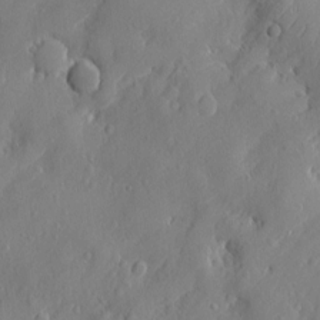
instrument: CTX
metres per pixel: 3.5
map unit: eHh
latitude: 6.9703
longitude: -75.4615
